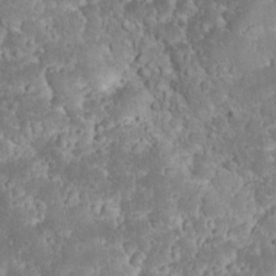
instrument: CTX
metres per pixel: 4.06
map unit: eHh
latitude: 32.1578
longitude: -64.4034
